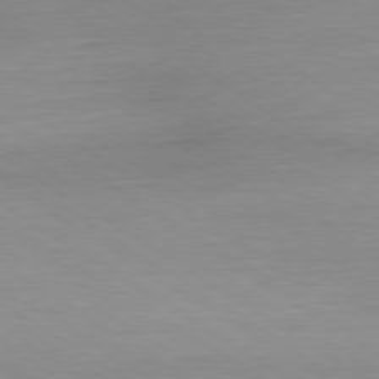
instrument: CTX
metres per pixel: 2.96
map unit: Ap
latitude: -79.8611
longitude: -57.8205
